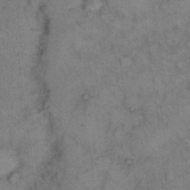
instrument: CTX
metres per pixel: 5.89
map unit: eHh
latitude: 14.5168
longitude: -63.5371
